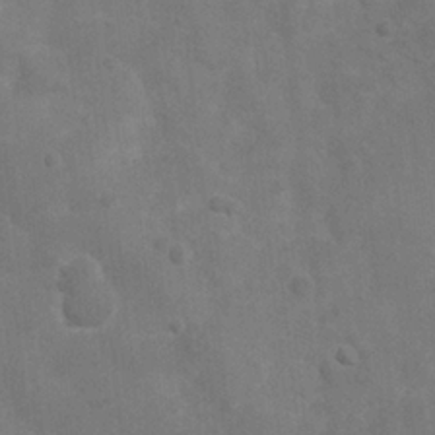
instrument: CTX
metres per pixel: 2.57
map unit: Nhu
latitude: 6.7624
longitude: -24.3656
